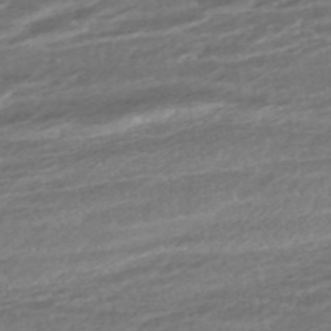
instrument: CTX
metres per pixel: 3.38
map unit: ANa
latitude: -45.4077
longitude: 105.4454
